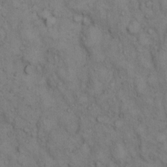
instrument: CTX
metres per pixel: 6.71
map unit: eHh
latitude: 13.4993
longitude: -63.4994
